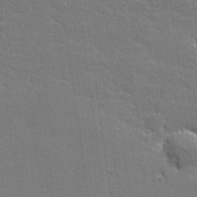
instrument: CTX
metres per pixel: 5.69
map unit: lHvf
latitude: 26.6302
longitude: 142.1227
